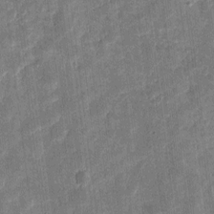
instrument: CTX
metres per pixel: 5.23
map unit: eHh
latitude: 7.9906
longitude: -73.0081
